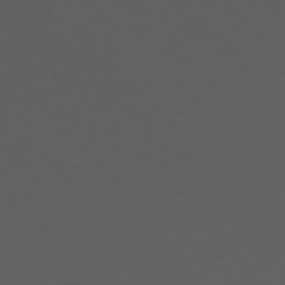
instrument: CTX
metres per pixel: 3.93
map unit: Hpe
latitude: 77.8016
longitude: -169.8961
